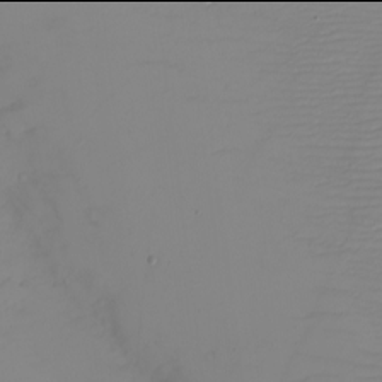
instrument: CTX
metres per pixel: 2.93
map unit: eHh
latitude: -6.0094
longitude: -80.1200
